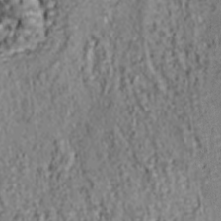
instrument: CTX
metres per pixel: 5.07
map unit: lAa
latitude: 6.1011
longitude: -114.7624
